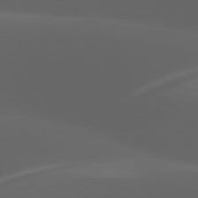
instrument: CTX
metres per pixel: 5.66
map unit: lApd
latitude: 77.7827
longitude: -53.4993
